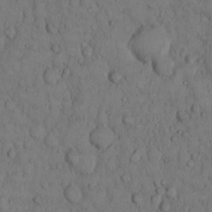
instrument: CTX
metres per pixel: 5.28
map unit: Hto
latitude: 9.7261
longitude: -57.7260
